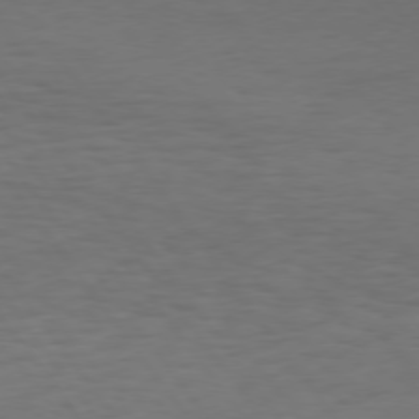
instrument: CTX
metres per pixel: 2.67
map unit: Hpe
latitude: 74.7435
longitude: -130.8569
